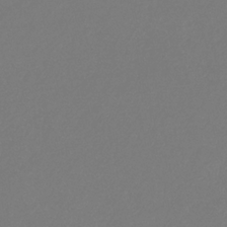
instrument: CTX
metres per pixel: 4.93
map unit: eHb
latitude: -30.8975
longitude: 66.5574
